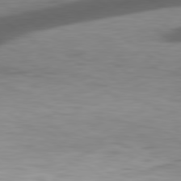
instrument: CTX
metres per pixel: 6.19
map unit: lApd
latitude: 79.7072
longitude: -129.0836
